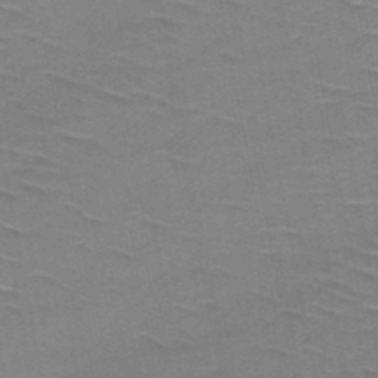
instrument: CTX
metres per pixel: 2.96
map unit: HNb
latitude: -48.2173
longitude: -48.2900
